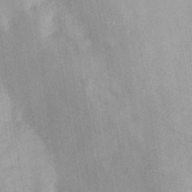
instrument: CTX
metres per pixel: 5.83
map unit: lHvf
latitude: 24.0633
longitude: 143.0486
